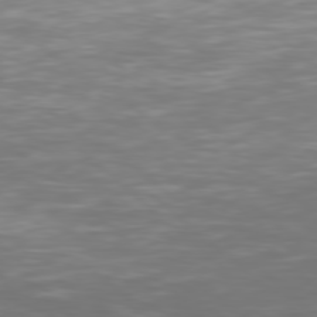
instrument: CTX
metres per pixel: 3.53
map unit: Hpe
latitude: 77.8961
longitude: -169.0648
